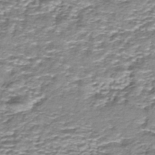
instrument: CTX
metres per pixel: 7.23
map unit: HNhu
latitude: -44.3117
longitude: 105.5210
